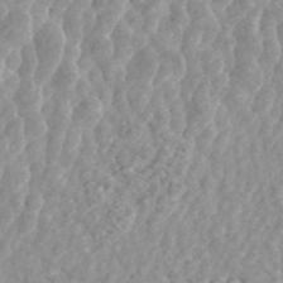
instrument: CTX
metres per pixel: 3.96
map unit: ANa
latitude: 45.6127
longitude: 28.5763
